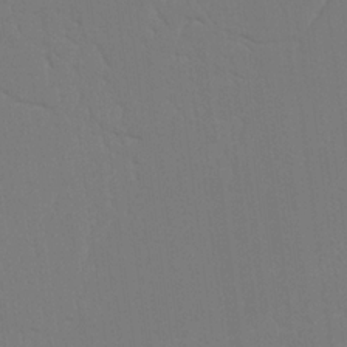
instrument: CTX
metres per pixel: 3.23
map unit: Nhu
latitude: 20.3656
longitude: -73.4238
